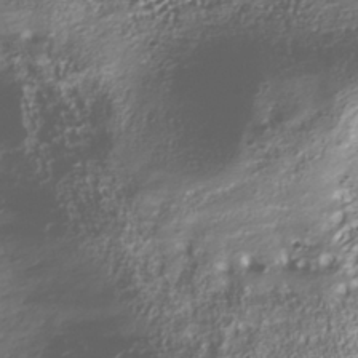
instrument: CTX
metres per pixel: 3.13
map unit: Nhu
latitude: -40.7841
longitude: -85.5938
